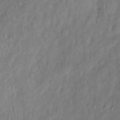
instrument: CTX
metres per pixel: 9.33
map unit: Htu
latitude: -15.2754
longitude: -45.2348
